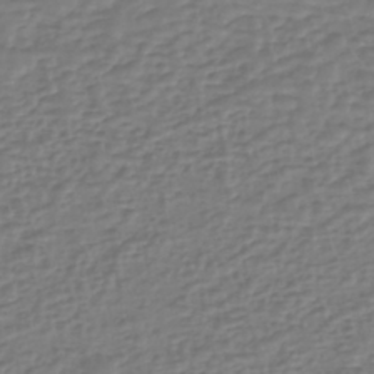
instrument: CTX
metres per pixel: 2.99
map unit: eHh
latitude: -40.2550
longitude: -28.2333
